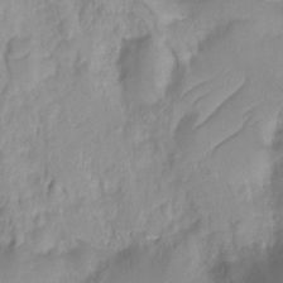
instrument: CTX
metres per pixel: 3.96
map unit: Ht
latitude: -10.3306
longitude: -28.8947
